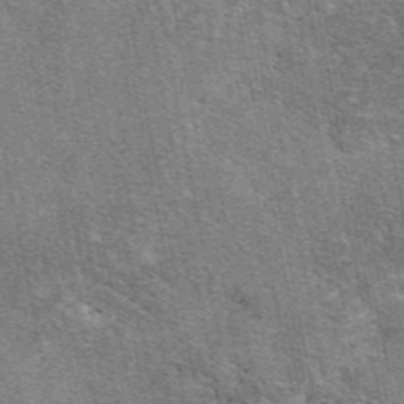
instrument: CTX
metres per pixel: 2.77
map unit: eAb
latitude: 48.4601
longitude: 116.6518
